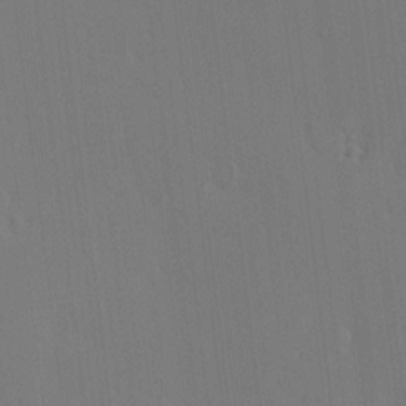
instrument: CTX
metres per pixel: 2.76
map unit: eHh
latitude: -3.3131
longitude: 17.9178
